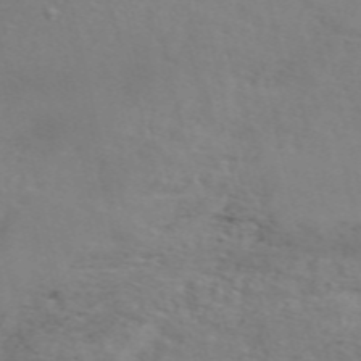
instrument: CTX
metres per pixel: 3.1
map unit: ANa
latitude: 50.2522
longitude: -81.7072
